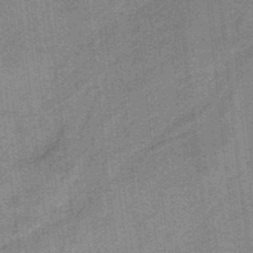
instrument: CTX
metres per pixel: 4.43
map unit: HNb
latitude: -35.4076
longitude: 57.2376
